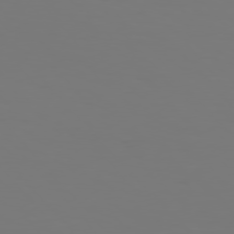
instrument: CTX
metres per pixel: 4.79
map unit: Hpe
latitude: 76.1200
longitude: -133.1781
